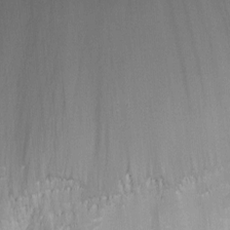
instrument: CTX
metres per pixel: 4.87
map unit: HNhu
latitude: 0.6868
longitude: -3.2537
